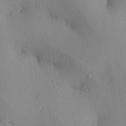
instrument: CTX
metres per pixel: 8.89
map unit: lAa
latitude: 3.7449
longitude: -117.1403
